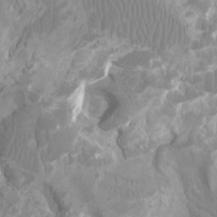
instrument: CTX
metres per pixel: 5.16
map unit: Ht
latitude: -2.5006
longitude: -17.4237
